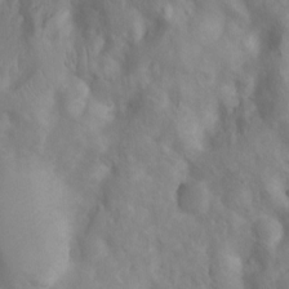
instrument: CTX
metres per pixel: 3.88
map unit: Ht
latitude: 2.9324
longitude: -26.4979
